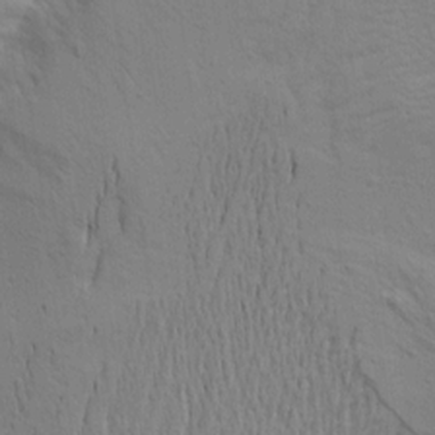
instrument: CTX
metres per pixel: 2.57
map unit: Aa
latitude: 15.5560
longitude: -147.1970
